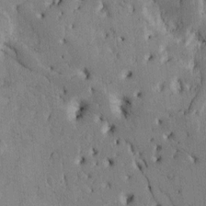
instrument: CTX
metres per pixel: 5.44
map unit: Htu
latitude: -3.4454
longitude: 169.1242
